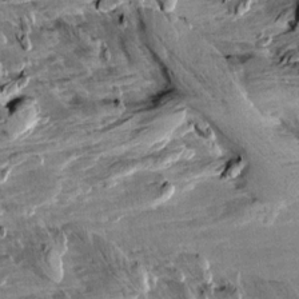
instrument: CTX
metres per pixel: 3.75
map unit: Aa
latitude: 10.7435
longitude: -141.3859
